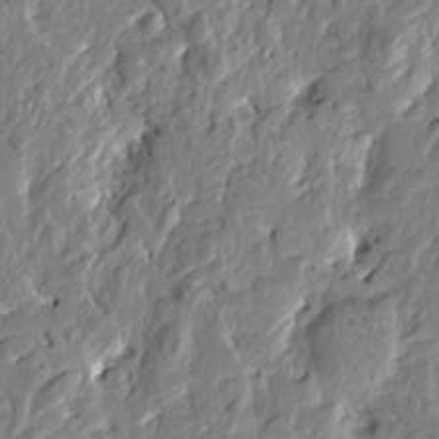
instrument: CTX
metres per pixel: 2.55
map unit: Htu
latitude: -1.9367
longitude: -179.8206
